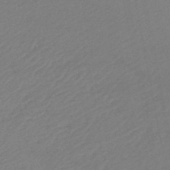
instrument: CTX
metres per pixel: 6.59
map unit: HNb
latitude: -47.6344
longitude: 58.3495
